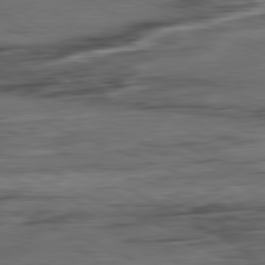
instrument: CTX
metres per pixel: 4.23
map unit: Ap
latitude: -81.6344
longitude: -80.1011
